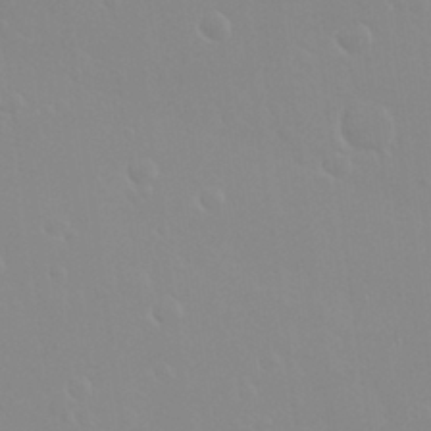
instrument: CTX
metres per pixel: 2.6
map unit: Nhu
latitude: 30.3090
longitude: -56.7624
